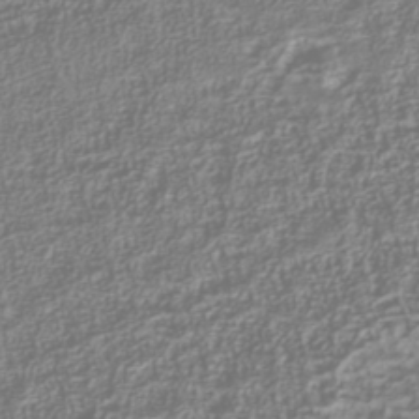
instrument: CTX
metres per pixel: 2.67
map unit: Nhu
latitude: -40.1039
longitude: -84.7057
